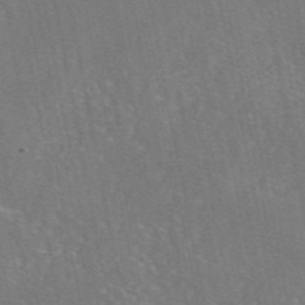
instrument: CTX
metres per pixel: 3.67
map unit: eAb
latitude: 46.4601
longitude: 107.7289
